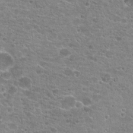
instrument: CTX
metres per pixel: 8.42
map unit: Hto
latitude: 21.2915
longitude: -42.3467
